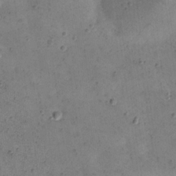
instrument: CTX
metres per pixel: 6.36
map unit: eHh
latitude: 21.8773
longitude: -66.1011
